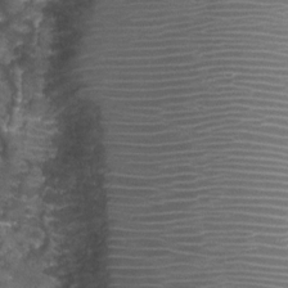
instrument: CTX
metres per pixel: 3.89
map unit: Nhu
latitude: 2.8002
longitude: -17.5560
